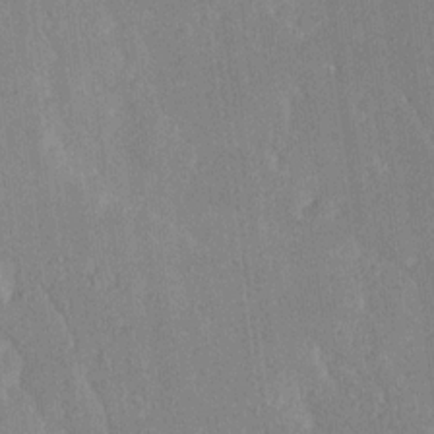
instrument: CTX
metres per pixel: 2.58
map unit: Ave
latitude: 20.7813
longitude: -136.5735
